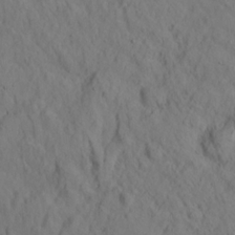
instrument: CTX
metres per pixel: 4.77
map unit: lHvf
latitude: 15.1781
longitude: 178.5951
